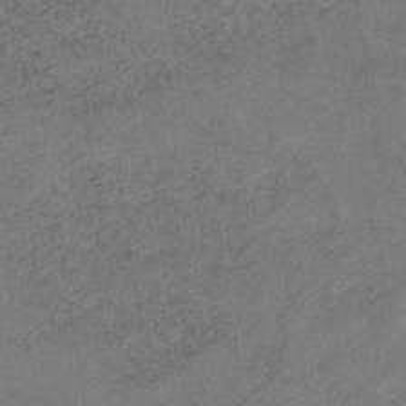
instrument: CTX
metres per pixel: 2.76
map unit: HNb
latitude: -32.4818
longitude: 62.6707
